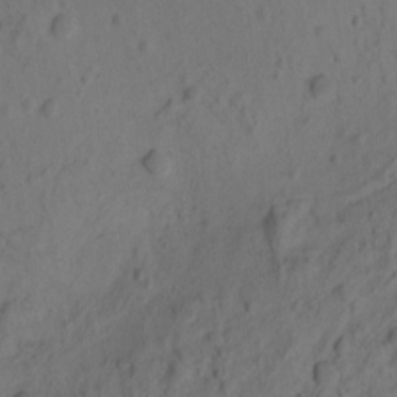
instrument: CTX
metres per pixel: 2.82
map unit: eHh
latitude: -1.2754
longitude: 16.4251
